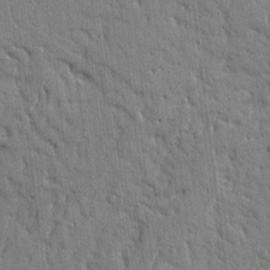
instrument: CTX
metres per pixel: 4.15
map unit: Ht
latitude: 10.7435
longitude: -77.2537
